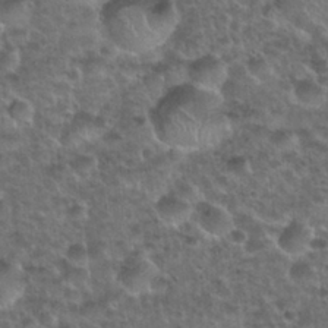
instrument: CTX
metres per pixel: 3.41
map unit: Nhu
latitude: 28.6679
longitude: -49.3860
